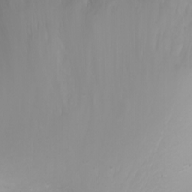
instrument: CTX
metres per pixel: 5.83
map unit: Nhu
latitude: -4.6896
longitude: -80.0255
